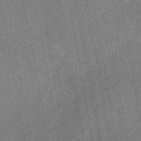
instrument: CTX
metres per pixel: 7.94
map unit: eHb
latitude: -30.1228
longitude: 70.5763
